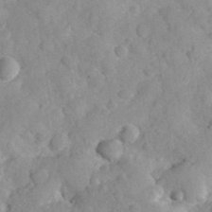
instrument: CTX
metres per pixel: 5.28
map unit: eHh
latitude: 30.7058
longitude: -71.3670
